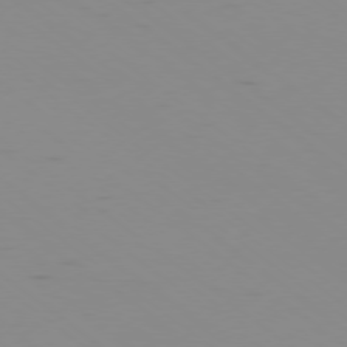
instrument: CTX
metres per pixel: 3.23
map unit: Ap
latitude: -78.1605
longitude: -65.7639
